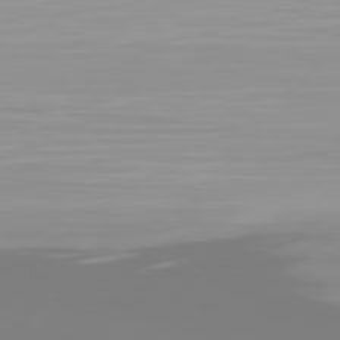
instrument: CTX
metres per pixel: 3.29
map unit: Hpe
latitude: 77.7260
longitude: -136.4412
